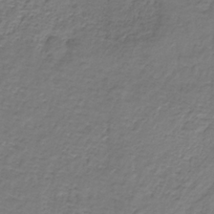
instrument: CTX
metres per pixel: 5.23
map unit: HNb
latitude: -33.0865
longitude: 58.0472
